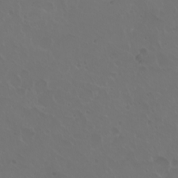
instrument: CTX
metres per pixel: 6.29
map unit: eHh
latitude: 1.0269
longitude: -54.7813
